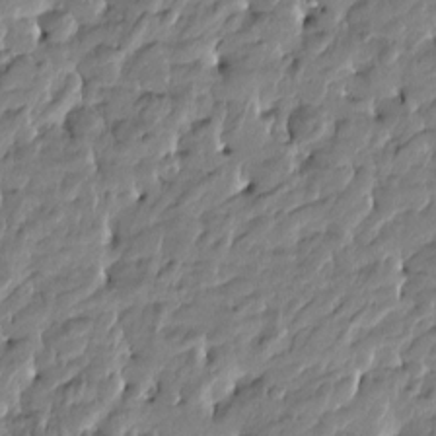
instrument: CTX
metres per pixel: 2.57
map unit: Htu
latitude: -4.8030
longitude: 177.2943
